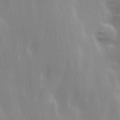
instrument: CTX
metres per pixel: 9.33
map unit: Ave
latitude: 13.4616
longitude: -104.5924
